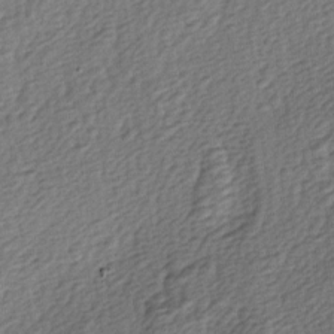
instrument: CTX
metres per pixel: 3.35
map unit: lAa
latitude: -4.2550
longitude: -122.7057
